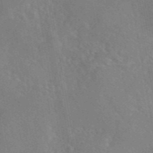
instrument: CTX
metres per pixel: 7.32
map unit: eAb
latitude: 45.6694
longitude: 109.0486
